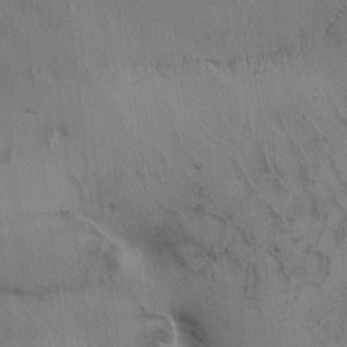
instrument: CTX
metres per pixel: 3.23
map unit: Ave
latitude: -10.2740
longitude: -122.8002
